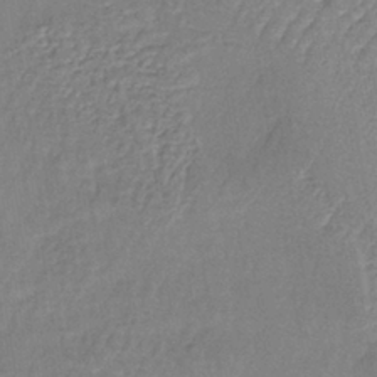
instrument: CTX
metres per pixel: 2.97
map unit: lHb
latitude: -38.6519
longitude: 61.3699
